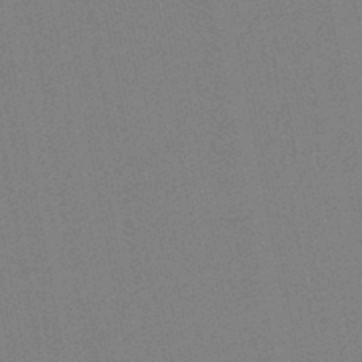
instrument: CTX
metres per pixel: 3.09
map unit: lHb
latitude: -46.8975
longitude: 69.7288
